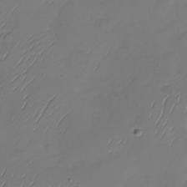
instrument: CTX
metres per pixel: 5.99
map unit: Nhu
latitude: -29.1998
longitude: -59.4426
